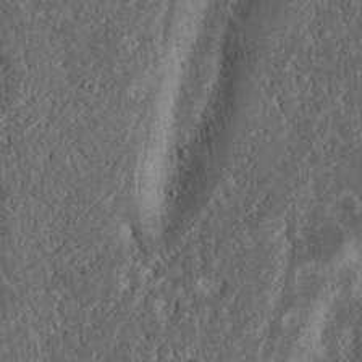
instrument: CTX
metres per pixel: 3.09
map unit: Nhu
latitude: 15.7828
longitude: -74.5357
